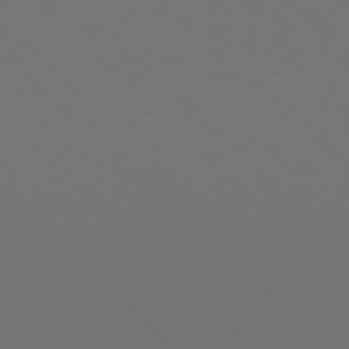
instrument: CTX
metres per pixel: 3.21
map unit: Hpe
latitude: 77.6316
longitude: -169.5560
